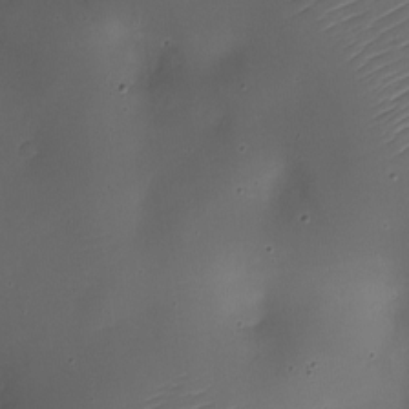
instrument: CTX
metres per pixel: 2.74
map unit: Nhe
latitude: -19.0864
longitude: 144.6330
